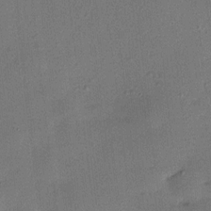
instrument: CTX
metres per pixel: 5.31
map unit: HNhu
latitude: 6.8002
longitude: 15.6344
